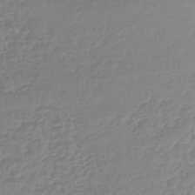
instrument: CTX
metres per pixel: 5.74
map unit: lHb
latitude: -44.7652
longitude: 70.3306
